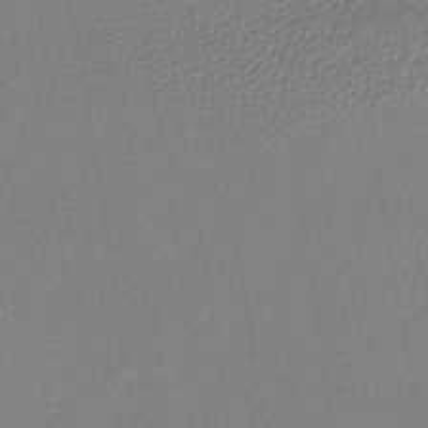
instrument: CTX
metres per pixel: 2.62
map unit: lHb
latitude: -37.9556
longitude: 69.1242
